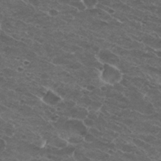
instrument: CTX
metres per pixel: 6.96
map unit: Nhu
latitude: 29.7827
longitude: -48.4034
